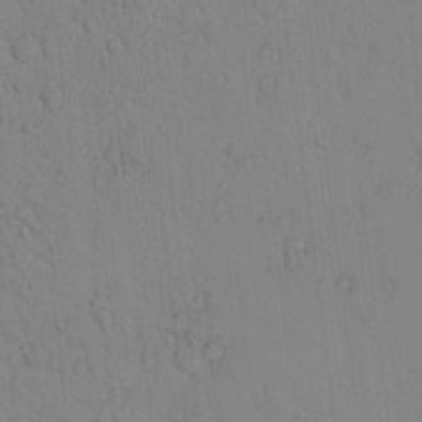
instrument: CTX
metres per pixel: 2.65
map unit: lAvf
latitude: 9.0081
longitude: 168.6329
